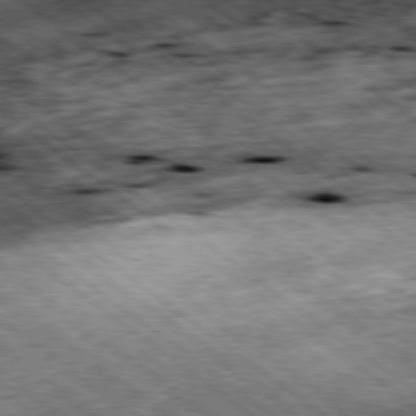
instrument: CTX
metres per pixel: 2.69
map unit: Ap
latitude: -79.3887
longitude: -51.3103
